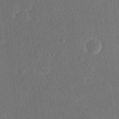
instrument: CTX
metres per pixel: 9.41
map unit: eHh
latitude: 19.3103
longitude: -70.2333
